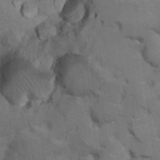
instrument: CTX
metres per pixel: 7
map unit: Hto
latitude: 14.9325
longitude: -30.7058
